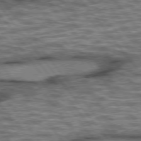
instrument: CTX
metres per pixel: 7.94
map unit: lApd
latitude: 75.6883
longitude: -48.6679
